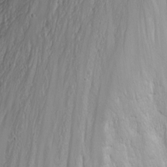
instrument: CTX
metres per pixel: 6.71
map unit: Nhu
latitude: -4.8408
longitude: -82.6490
